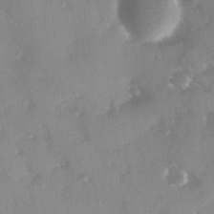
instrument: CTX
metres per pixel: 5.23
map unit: Ave
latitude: 0.1389
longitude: -111.6127
